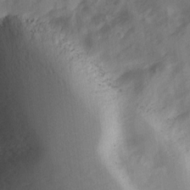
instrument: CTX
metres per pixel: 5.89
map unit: Ave
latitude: 12.2712
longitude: -102.6868
